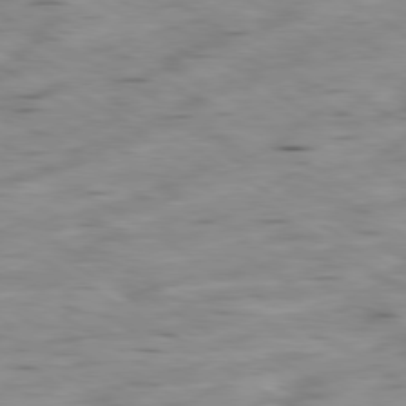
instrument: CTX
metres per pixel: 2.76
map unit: Ap
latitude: -80.2551
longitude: -101.1592
